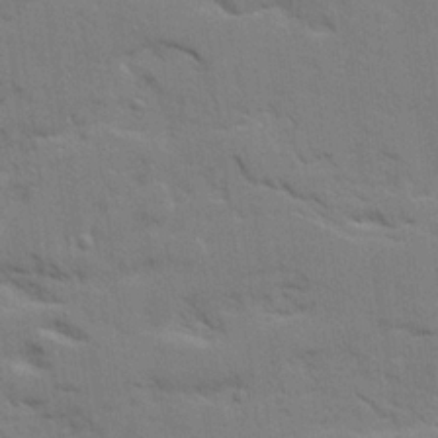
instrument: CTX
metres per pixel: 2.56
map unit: Ave
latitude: 22.8380
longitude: -130.2334
